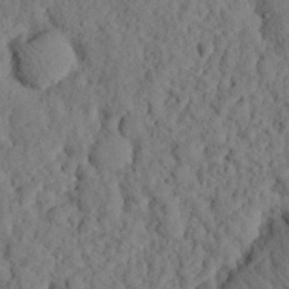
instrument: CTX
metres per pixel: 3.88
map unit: eHh
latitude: 25.5182
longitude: -79.2537
